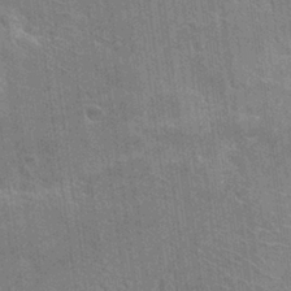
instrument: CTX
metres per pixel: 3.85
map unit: Hto
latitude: 26.2334
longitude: -43.1781
